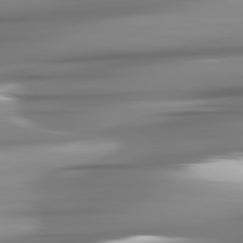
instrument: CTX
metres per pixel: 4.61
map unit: lApd
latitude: 81.6694
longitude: -142.0633
